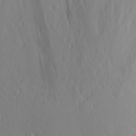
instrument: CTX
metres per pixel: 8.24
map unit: Aa
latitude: 24.6679
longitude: -146.2334
